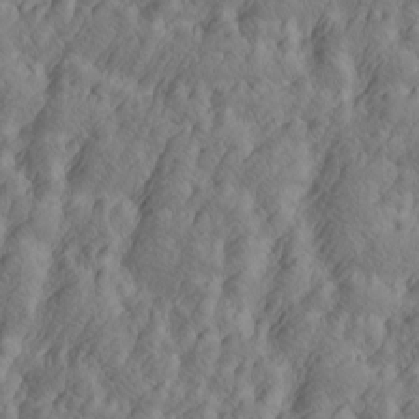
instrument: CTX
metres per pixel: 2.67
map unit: Htu
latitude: -4.8786
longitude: -176.6490
